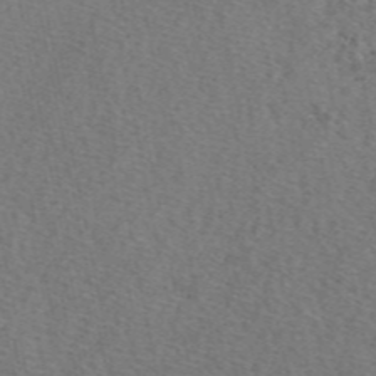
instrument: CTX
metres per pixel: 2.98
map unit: eAb
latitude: 48.4223
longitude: 106.7841
